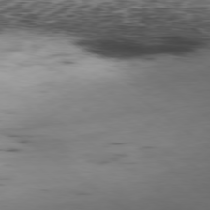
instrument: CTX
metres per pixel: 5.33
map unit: Ap
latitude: -79.1431
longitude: -73.6694
